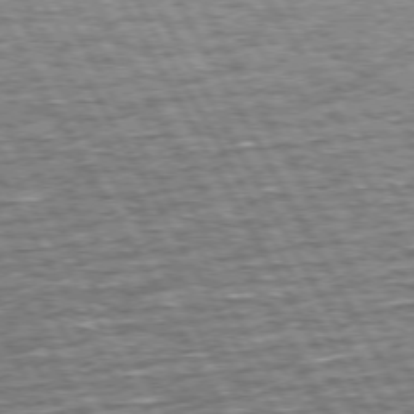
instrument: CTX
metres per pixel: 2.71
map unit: Hpe
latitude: 72.6302
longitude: -125.5749
